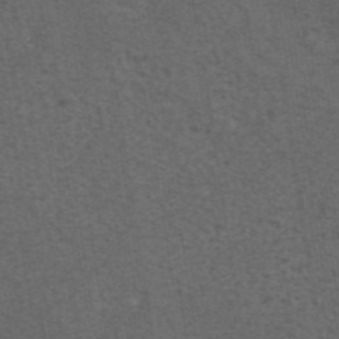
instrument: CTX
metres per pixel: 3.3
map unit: eAb
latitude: 43.7639
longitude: 105.4832
